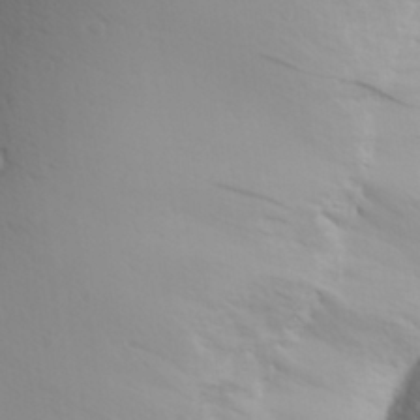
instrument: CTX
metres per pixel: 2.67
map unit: Aa
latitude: 28.4412
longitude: -146.3279
